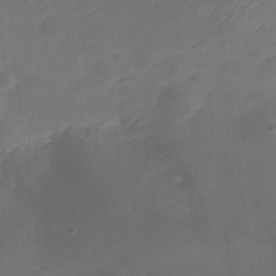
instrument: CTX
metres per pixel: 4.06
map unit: HNhu
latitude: -21.0864
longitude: 84.3684
